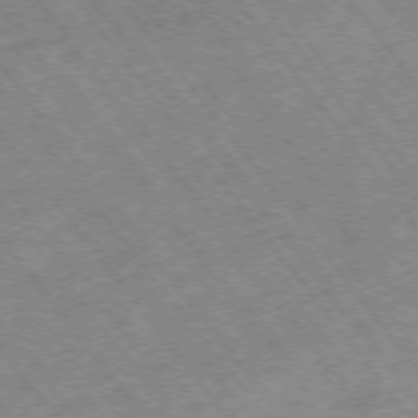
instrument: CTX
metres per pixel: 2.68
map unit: Hpe
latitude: -75.3888
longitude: -18.7435
